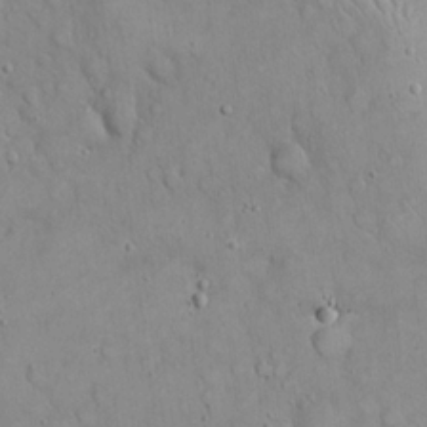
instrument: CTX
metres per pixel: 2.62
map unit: eHh
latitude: 19.8961
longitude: -60.3845
